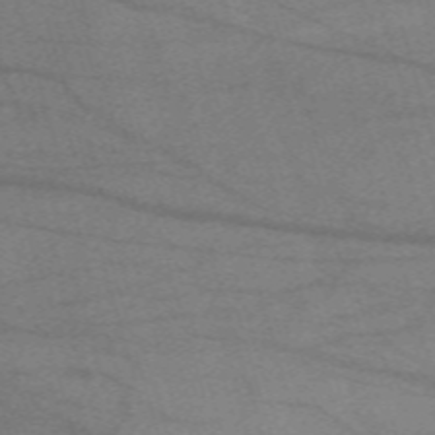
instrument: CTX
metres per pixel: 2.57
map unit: eHh
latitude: -61.2376
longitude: 54.0850
